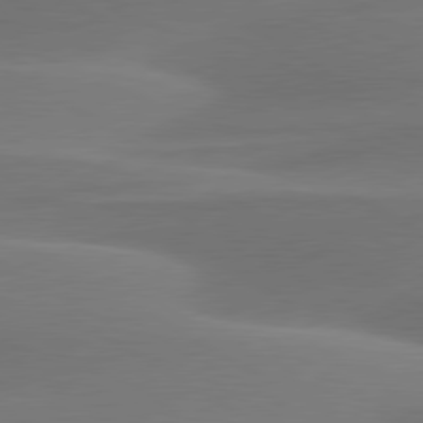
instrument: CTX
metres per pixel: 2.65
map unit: lApd
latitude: 79.9717
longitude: -86.0255
